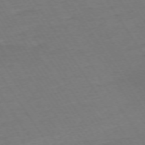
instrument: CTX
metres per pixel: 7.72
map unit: Ap
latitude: -73.6722
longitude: -84.2901
